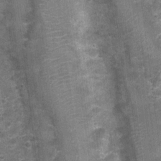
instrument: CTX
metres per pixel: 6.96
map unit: Nhu
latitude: 1.3481
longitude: -17.4237
